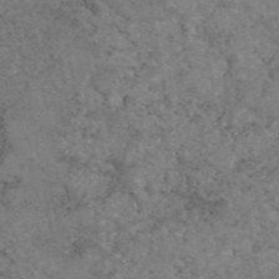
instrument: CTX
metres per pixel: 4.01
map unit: eAb
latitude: 47.5371
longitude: 113.4455
